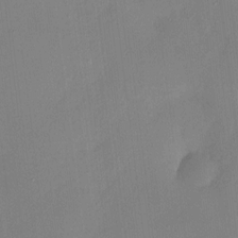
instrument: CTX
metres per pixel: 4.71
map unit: HNhu
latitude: 4.8569
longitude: 11.0298
